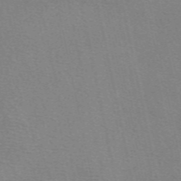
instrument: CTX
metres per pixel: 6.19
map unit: eAb
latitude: 50.4223
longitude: 105.8989
